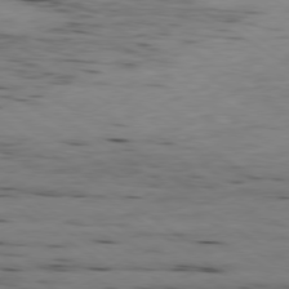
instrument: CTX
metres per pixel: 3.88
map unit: Ap
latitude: -79.6910
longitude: -101.5749
